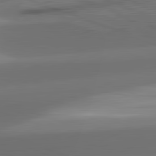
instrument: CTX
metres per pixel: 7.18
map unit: lApd
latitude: 82.2144
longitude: -162.4412
